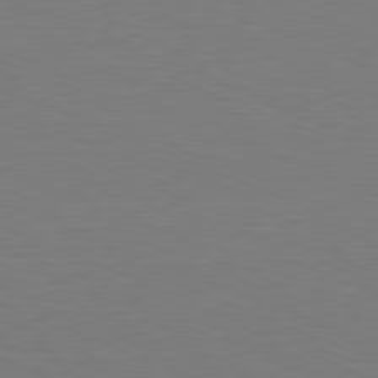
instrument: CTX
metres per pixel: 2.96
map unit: Hpe
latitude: -81.6911
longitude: 8.8786
